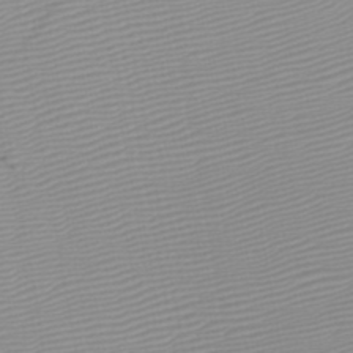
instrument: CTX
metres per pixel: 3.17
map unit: HNb
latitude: -45.6533
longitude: -43.7450
